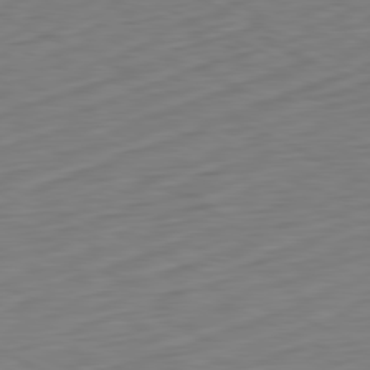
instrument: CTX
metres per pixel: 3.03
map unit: Ap
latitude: -81.3132
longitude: -60.7246
